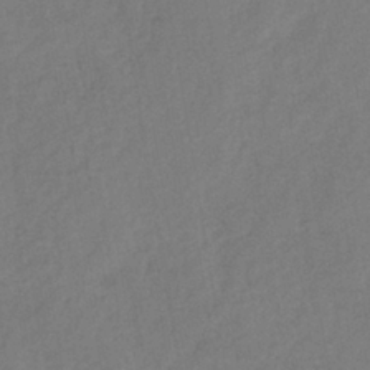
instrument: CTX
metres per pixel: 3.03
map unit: lHb
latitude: -38.1228
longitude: 69.2187
